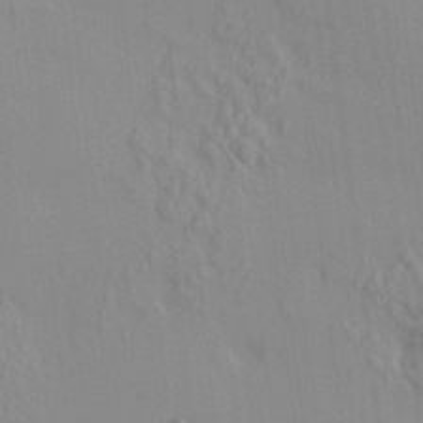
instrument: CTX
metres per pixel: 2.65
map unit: HNhu
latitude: 7.2537
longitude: 13.2565
